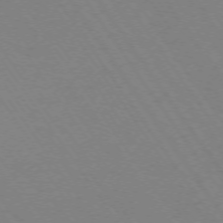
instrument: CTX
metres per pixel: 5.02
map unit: Ap
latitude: -73.9178
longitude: -70.5357
